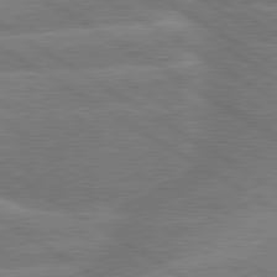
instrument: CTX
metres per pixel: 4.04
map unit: lApd
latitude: 79.9339
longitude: -133.1403
